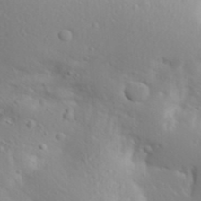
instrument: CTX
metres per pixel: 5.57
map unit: Aa
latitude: 29.4237
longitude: -146.0444
